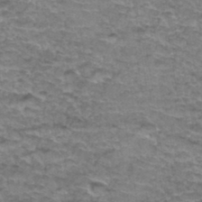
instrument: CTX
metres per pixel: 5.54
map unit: Hto
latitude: 36.7246
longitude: -42.7246
